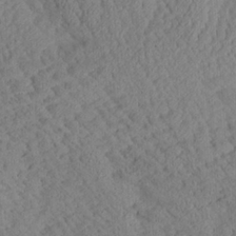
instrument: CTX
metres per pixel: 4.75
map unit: Aa
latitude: 24.3845
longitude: -133.9339
